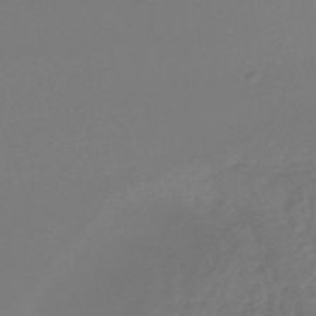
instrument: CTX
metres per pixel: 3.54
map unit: lHb
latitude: -45.5777
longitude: 70.5385
